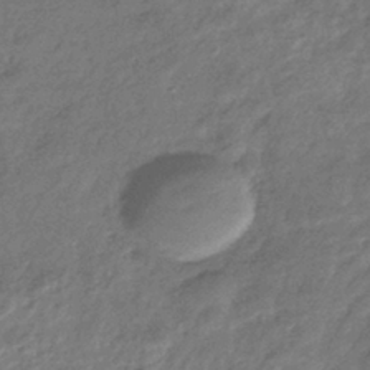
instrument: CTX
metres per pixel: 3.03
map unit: eHb
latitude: -38.8786
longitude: 80.5763
